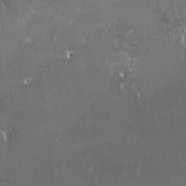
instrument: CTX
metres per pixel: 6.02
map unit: HNhu
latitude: 0.3845
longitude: 6.4251
